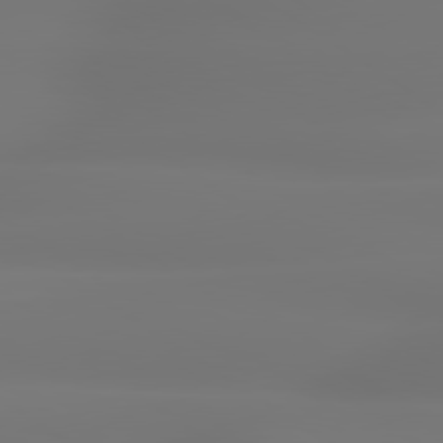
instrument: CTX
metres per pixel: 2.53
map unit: lApd
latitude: 79.5938
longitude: -137.2159
